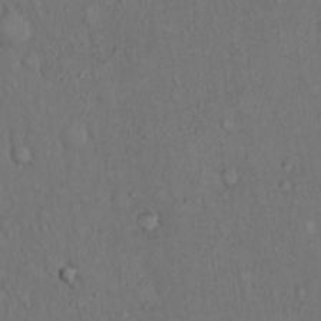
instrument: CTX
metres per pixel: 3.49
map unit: Hto
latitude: 14.9892
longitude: -61.8205
